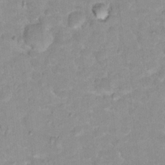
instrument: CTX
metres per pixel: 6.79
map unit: Hto
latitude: 17.3482
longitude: -35.5749
